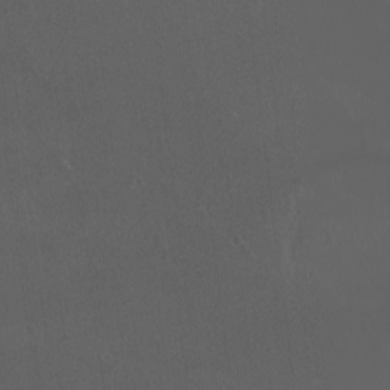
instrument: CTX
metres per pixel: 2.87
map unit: eHh
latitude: -2.5006
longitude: 19.6155
